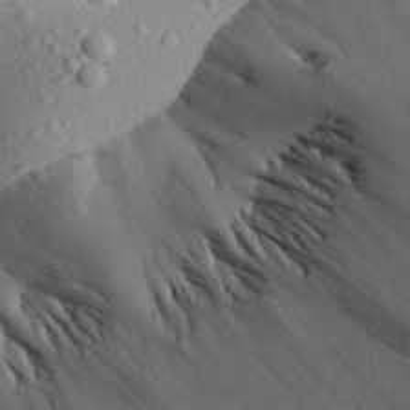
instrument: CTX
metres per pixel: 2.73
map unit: Aa
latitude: 27.8961
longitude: -143.0648
